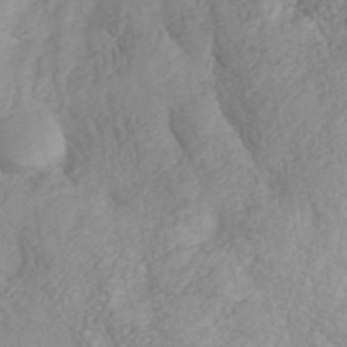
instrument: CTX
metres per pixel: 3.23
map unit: ANa
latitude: 41.7638
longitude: 53.0675
